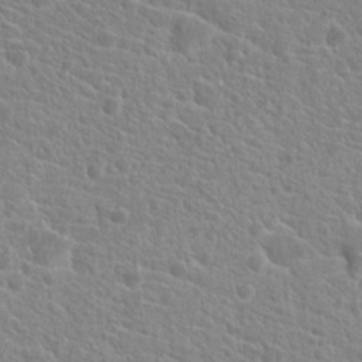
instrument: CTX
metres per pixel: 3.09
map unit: Hto
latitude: 20.6491
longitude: -39.3859
